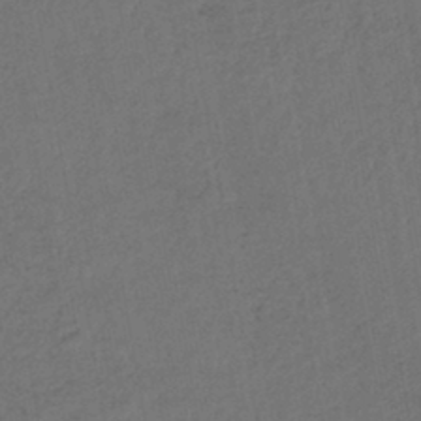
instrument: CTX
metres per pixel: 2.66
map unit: lHb
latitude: -43.3131
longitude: 68.2928
